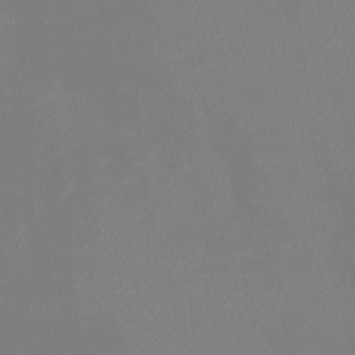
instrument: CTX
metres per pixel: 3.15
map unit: eHh
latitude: -5.1809
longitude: -86.3467
